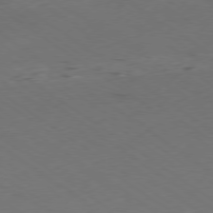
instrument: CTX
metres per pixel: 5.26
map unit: Ap
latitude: -79.3698
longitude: -56.9891
